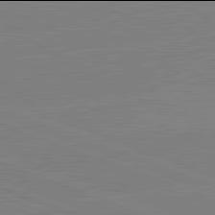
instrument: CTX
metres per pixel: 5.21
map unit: lApd
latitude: 81.9906
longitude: -158.5924
